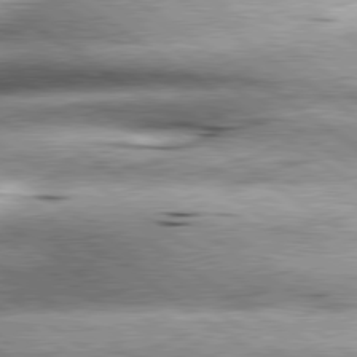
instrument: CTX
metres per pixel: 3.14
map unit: lApd
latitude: 79.6127
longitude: -141.2537
